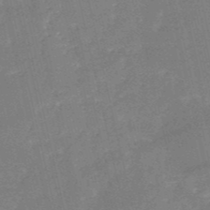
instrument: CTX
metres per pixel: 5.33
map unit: HNb
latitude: -51.7666
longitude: -40.6301
